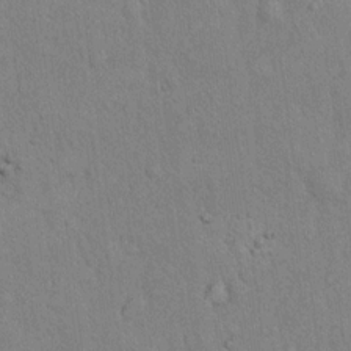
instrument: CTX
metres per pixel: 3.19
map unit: eHh
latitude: 18.8002
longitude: -61.4426
